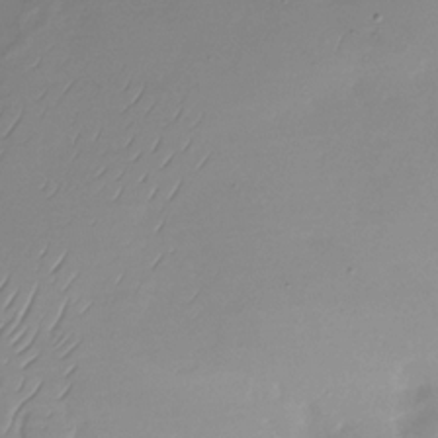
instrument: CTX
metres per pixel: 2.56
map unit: Nhu
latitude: -28.7274
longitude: -59.1403
